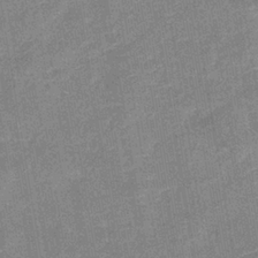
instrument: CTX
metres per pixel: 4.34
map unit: eHb
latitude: -36.5573
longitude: 74.0850
